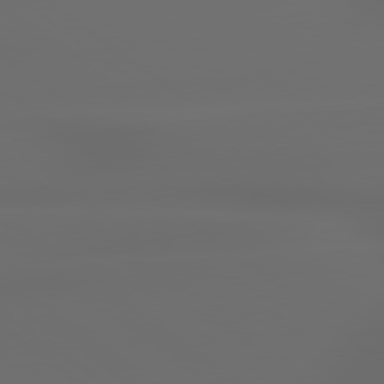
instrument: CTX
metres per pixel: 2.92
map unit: lApd
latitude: 79.3293
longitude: -135.8205
